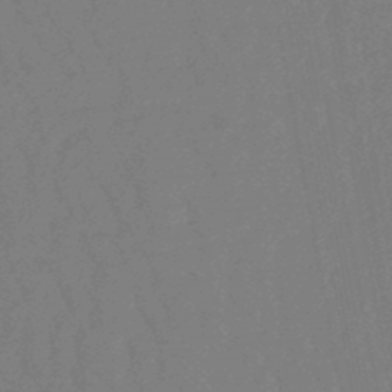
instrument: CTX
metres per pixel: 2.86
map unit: lHb
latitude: -47.3131
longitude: 80.0472
